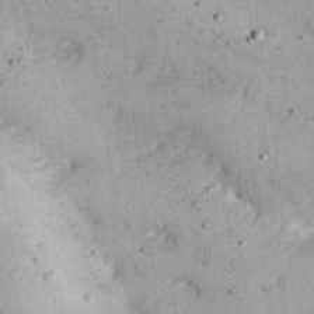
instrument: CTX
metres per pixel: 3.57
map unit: Nhu
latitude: 22.3089
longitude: -68.3467
